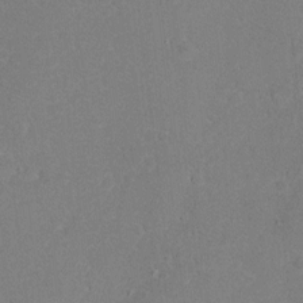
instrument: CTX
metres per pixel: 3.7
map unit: Nhu
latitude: 4.2711
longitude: -24.8569
